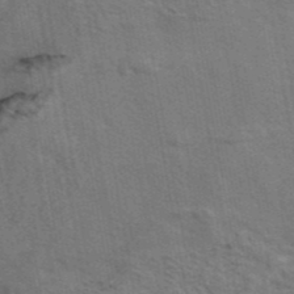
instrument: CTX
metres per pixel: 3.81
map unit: eAb
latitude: 43.0081
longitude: 107.5777
